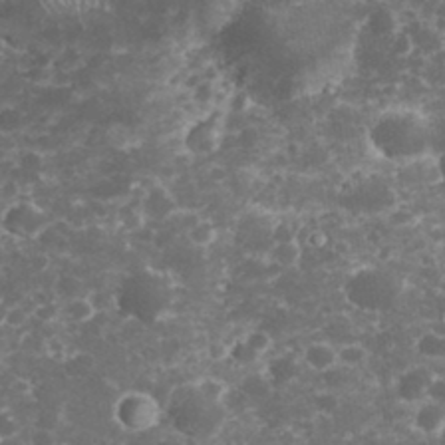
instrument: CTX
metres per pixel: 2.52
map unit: eHh
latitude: 33.0081
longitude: -62.1011
